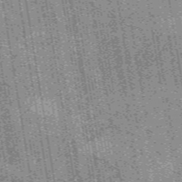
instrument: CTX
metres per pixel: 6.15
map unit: HNb
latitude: -56.1228
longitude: -43.5182
